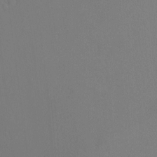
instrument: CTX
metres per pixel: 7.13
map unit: Ht
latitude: -9.2754
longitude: -37.4427
